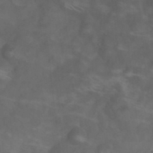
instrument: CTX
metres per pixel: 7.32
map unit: Nhu
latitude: 26.6869
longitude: -54.9703
